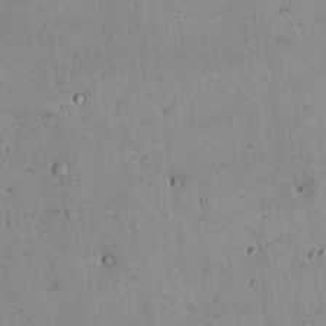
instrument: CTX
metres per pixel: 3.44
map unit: Hto
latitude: 16.7057
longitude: -59.6316
